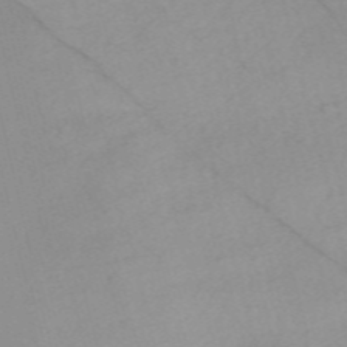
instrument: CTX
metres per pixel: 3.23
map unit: Nve
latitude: -57.1998
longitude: 61.0298
